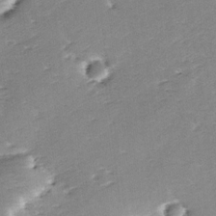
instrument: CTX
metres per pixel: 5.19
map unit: lAa
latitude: -10.8597
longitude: -125.3103
